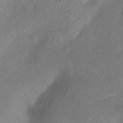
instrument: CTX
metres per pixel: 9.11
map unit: Ht
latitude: 0.3845
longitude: -36.2712
